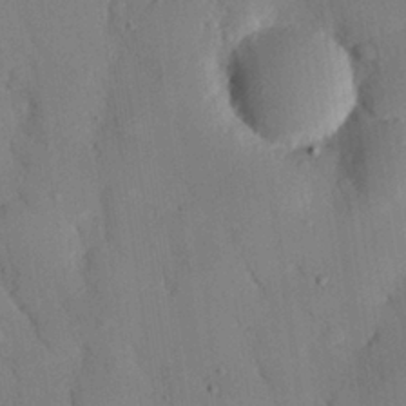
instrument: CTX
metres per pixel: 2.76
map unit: eHh
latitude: 27.1781
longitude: -79.7828
